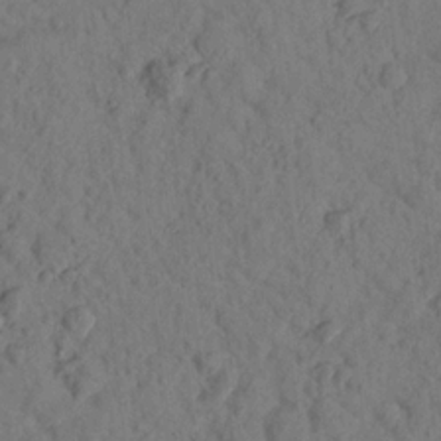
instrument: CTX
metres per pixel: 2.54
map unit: lHvf
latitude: 14.6869
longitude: 178.2550
